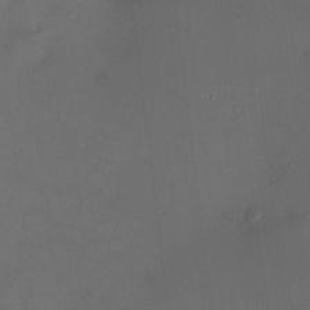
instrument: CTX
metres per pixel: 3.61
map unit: HNhu
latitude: 8.2145
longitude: 10.0094
